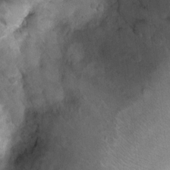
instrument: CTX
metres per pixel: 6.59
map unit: Ht
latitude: 4.6490
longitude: -29.6883
